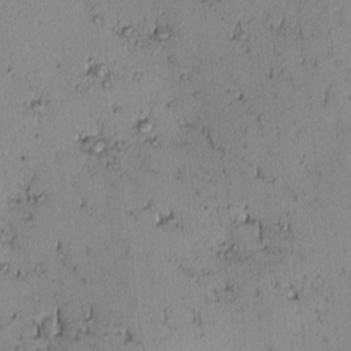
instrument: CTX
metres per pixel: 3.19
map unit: eHh
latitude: -0.9164
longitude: 19.3321
